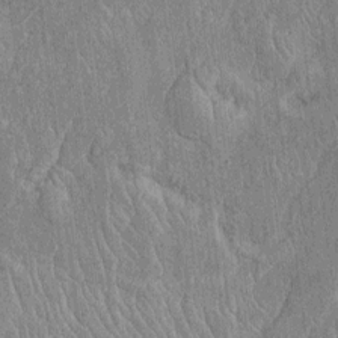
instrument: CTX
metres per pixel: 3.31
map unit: Htu
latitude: -5.7099
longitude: 152.6329
